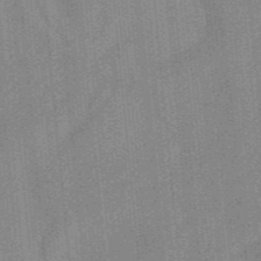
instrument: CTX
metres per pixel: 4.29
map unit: ANa
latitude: -38.0850
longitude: 95.3131
